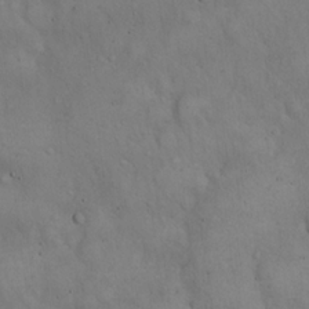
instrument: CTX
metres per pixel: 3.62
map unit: Hto
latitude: 14.9892
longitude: -59.8772
